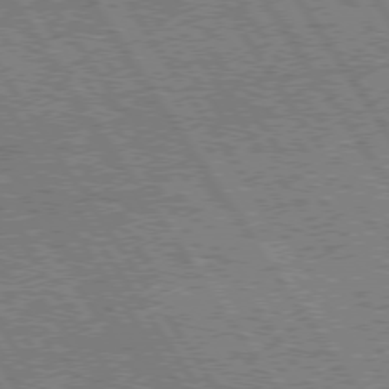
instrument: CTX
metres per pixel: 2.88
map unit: Hpe
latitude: 74.9892
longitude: -155.4615
